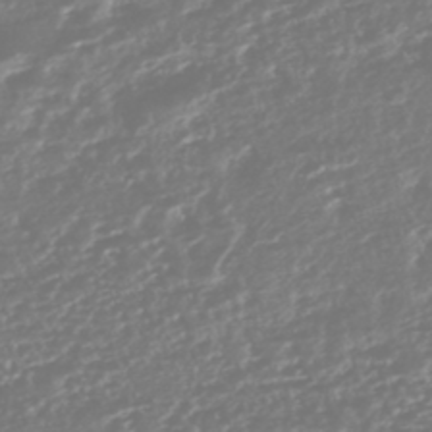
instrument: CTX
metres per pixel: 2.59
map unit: HNhu
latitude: -45.6533
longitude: 100.9163
